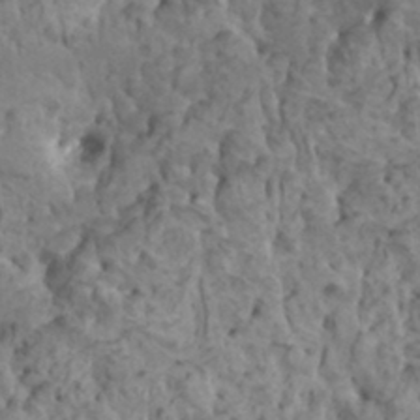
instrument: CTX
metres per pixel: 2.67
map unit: HNhu
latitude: 6.4979
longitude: -0.8758
